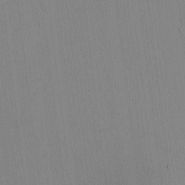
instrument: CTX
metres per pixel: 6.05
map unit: HNhu
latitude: -1.5966
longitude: -6.3089
